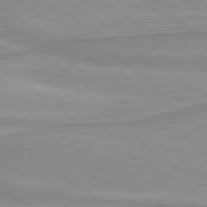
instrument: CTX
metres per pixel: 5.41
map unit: lApd
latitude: 80.0255
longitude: 171.9745
